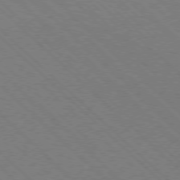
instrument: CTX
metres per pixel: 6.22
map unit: Hpe
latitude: -78.1228
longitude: 14.8786
